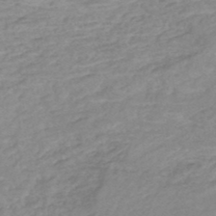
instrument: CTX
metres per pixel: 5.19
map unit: HNhu
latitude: -48.4629
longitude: 28.2362
